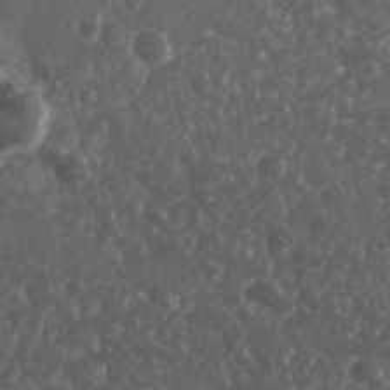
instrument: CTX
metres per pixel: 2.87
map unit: Nhu
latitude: 26.3278
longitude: -63.1592
